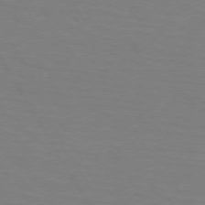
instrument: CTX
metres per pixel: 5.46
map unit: lApd
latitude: 72.4979
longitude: -57.3103
